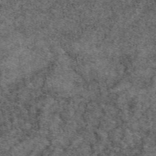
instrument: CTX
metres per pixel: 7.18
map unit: eAb
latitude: 48.4790
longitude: 104.3684
